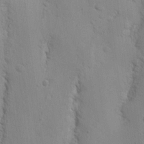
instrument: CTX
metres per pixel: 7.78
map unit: Nhu
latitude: 16.8002
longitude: -78.0444
